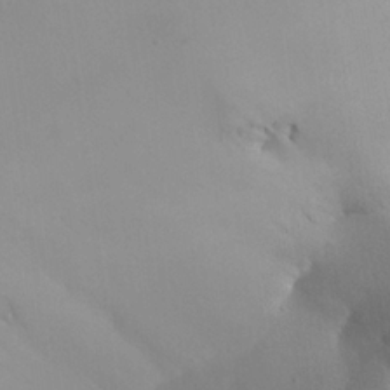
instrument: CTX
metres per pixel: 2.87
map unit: Aa
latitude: 24.5545
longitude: -128.2144
